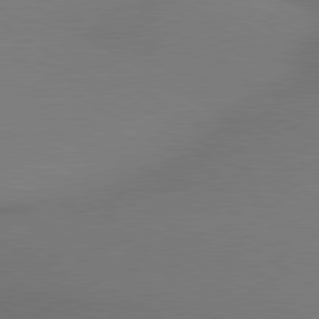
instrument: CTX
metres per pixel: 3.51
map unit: lApd
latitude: 79.8961
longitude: 177.7478
